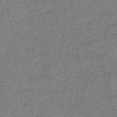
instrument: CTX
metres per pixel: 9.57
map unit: lHb
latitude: -39.6155
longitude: 74.0661
